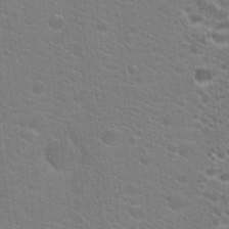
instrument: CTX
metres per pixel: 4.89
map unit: Hto
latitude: 20.1389
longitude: -39.7450
